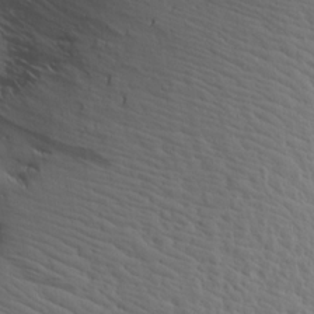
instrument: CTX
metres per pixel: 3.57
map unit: Aa
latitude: 15.0648
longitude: -141.7449
